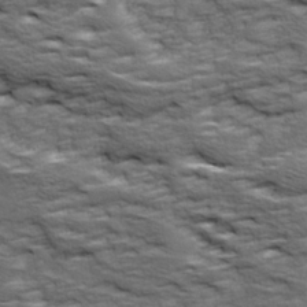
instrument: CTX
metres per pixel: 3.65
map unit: Ave
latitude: 17.8394
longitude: -135.8205
